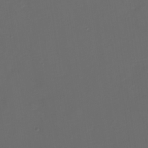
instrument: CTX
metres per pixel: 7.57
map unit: Ht
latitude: 1.0836
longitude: -21.7450
